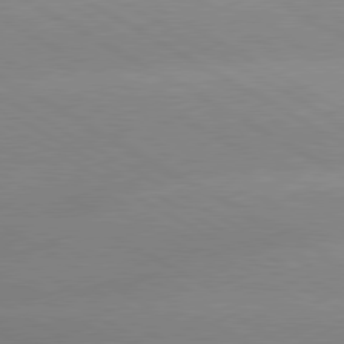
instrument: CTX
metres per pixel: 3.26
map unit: lApd
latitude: 80.0444
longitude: -147.2915
